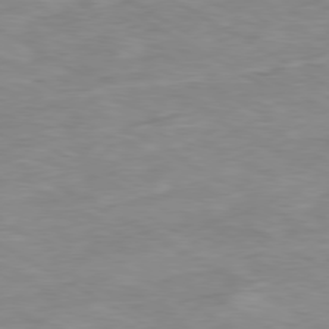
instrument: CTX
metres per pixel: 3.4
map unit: Ap
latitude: -80.3307
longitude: -73.9151
